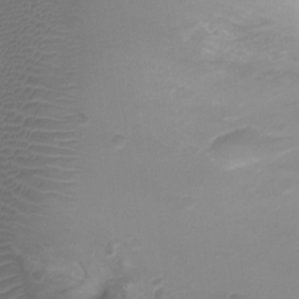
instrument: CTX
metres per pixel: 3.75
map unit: Ht
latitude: -1.3888
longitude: -18.6301
